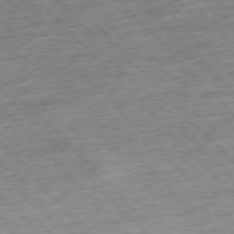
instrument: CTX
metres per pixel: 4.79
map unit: Hpe
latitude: -77.0297
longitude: -16.0822
